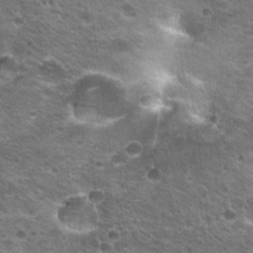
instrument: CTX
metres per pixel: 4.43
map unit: Hto
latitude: 21.7639
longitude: -33.0270
